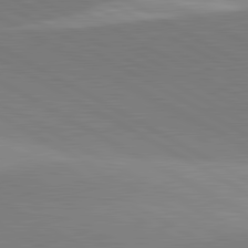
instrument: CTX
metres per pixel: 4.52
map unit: lApd
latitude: 81.8205
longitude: 135.5210
